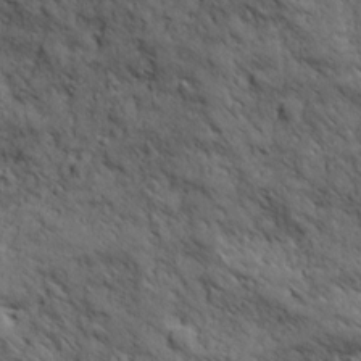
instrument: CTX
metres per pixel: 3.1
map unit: Ave
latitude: 19.2537
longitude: -134.3845
